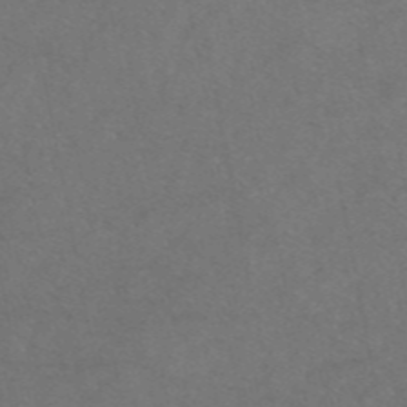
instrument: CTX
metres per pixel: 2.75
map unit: eAb
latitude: 47.3482
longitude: 109.8800
